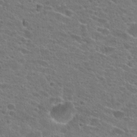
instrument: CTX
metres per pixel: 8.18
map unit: Hto
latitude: 23.6127
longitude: -44.4601
